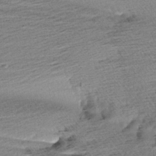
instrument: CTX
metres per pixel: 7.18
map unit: Aa
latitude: 6.4790
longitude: -137.0459
